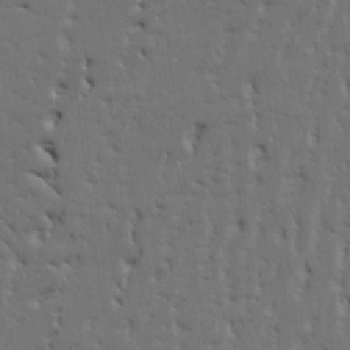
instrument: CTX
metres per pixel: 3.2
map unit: Ht
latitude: 9.5749
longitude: -77.5560
